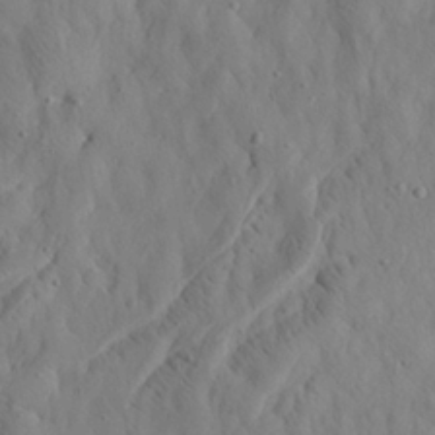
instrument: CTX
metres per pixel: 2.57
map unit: Aa
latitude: 22.8758
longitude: -142.5924
